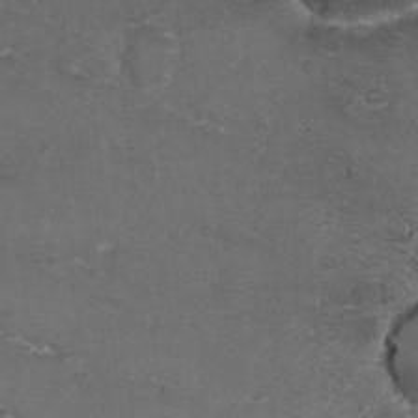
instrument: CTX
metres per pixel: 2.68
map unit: Nhu
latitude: 29.4237
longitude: -53.4238
